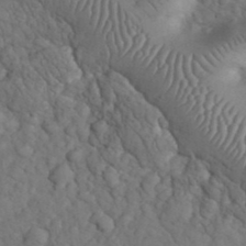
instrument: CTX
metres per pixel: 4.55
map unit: eHh
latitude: 32.9325
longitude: -66.8002
